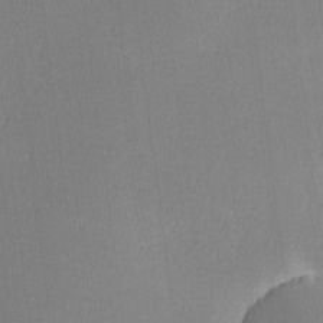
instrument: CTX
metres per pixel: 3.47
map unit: lHvf
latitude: -11.2754
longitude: -100.2901
